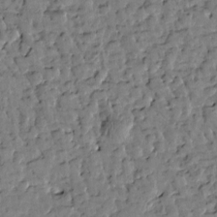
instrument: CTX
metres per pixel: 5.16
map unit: Htu
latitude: 1.1214
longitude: -179.2915
